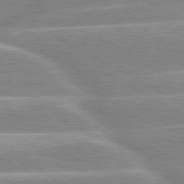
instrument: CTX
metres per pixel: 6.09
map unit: lApd
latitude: 80.2145
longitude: -129.7261
